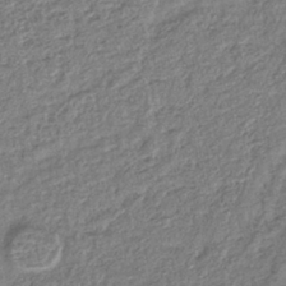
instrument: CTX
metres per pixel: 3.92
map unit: lHb
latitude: -40.1417
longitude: 71.0864
